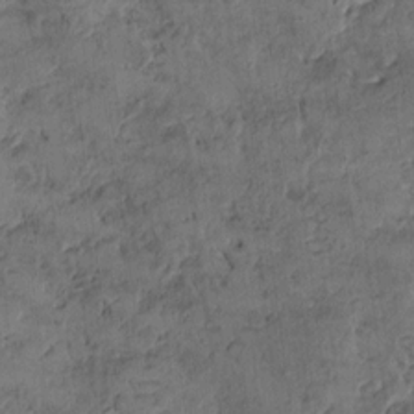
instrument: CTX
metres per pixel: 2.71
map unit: HNhu
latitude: 10.6869
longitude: 9.2943
